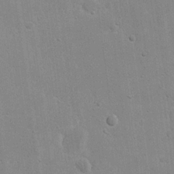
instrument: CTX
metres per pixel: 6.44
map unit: eHh
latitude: 21.1592
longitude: -68.3845
